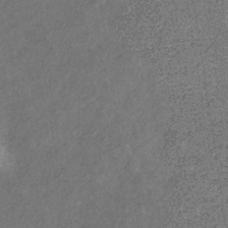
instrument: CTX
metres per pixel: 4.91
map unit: eHb
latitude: -30.9541
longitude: 70.6519
